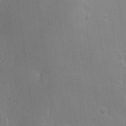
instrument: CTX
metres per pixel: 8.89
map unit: Hve
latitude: 23.3104
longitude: 146.8030
